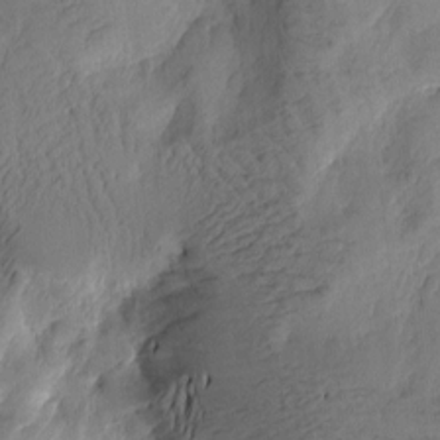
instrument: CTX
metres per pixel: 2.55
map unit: Htu
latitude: -2.0849
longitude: -176.5923
